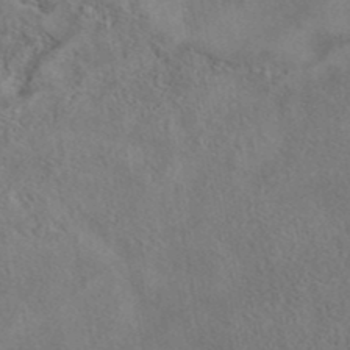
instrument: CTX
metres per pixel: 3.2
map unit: eAb
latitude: 41.4615
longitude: 104.1228
